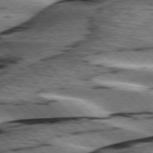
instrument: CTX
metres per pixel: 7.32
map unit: lApd
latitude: 76.3089
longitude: -79.4049
